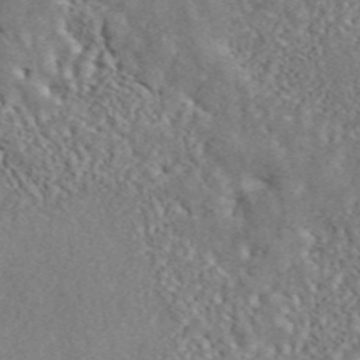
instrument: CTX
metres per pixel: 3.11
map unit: ANa
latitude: 45.2726
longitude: 27.4265
